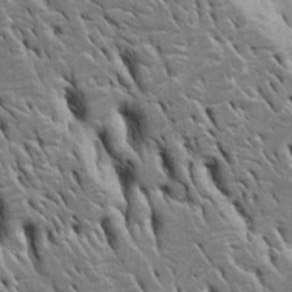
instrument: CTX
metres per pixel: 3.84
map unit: Htu
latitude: -3.8422
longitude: 150.7463
